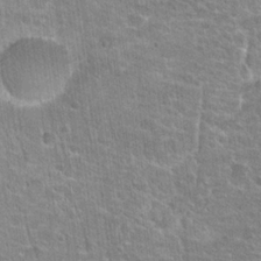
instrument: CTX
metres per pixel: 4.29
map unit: Hto
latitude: 21.0459
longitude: -42.7435
